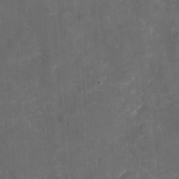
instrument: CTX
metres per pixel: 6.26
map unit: eHh
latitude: 4.6679
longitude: -70.4223
